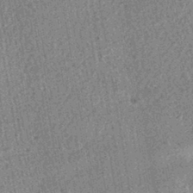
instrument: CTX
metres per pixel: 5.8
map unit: HNhu
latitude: -42.8974
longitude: 98.2361
